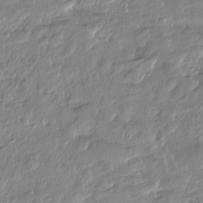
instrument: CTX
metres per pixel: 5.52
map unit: Htu
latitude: -6.4629
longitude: 174.8596
